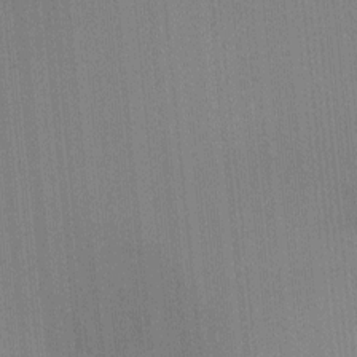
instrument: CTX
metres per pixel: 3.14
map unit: Ht
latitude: -6.1228
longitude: -27.5749
